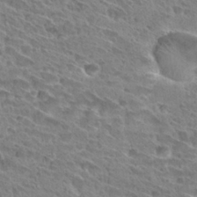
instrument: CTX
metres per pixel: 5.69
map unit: Hto
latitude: 28.8191
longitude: -39.2915
